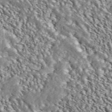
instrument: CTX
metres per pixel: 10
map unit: ANa
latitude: 46.1578
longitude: 48.6897
